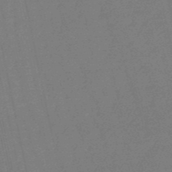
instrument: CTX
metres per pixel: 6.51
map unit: eHb
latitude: -50.7463
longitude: 78.3495
